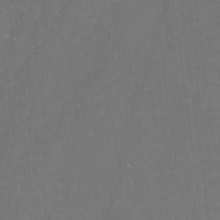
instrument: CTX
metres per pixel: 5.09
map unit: Htu
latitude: -10.8597
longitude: -73.2348
